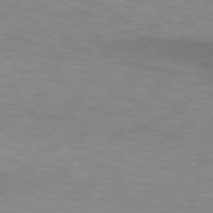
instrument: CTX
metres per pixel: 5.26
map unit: lApd
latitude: 74.4790
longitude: -50.3845
